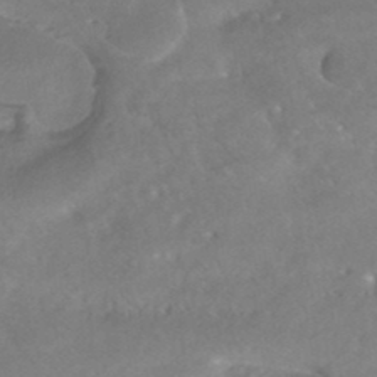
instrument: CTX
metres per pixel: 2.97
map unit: HNhu
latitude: -42.2361
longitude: 102.8030
